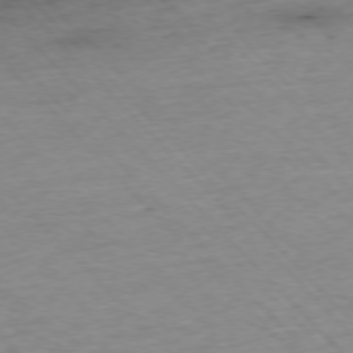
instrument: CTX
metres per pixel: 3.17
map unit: Ap
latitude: -76.6141
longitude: -87.5560
